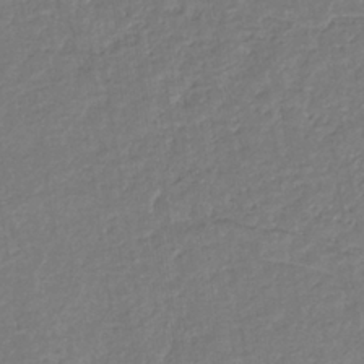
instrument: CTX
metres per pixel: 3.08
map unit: eHb
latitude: -34.9353
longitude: 77.0297
